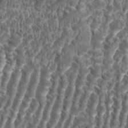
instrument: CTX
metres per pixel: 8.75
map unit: eHh
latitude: 34.8569
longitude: -138.1011
